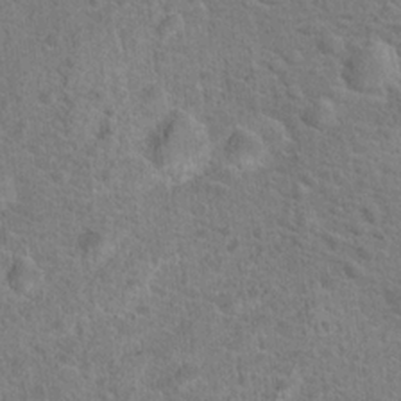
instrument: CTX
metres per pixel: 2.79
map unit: Hto
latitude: 18.1766
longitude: -43.3671
